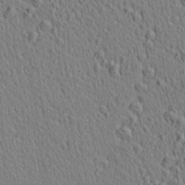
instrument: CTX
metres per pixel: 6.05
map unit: Aa
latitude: 21.6505
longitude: -138.9136
